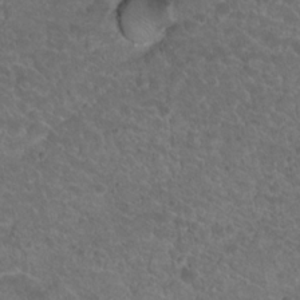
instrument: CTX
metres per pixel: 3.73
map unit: Hto
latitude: 19.3670
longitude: -34.2522
